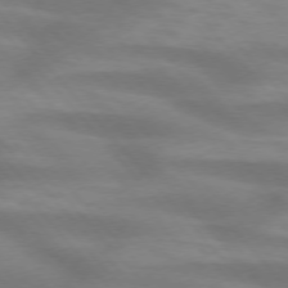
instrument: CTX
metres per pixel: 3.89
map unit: lApd
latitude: 74.4034
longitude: -60.9891
